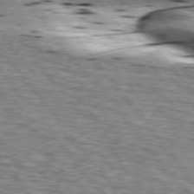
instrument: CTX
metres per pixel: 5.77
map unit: lApd
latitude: 76.3467
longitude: -60.3467
